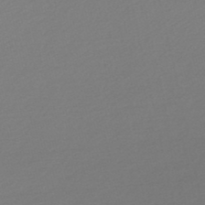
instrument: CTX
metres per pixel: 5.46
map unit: lHb
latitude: -47.3320
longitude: 60.5007
